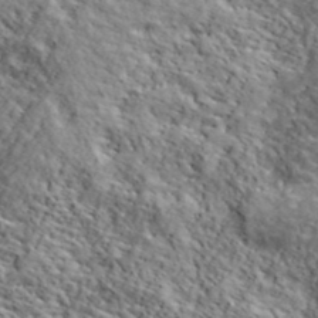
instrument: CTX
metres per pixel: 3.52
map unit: lHvf
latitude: 40.1577
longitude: -86.6301
